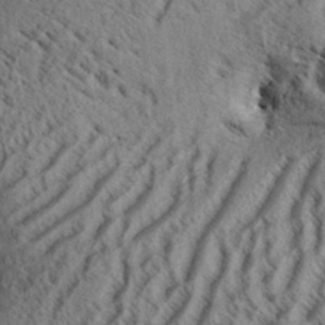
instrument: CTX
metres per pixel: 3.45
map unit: Aa
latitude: 33.2915
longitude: -137.4805
